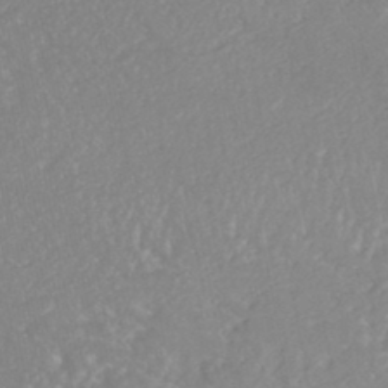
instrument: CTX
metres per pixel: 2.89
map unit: HNhu
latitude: -46.7085
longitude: 97.7289
